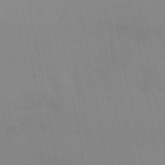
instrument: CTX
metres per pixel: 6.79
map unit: Aa
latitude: 32.2523
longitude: -145.8583
